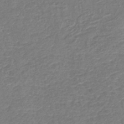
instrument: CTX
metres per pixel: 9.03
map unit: lHb
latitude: -42.6329
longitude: 78.6518
